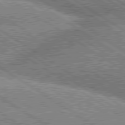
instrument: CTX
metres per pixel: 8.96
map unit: lApd
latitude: 80.1011
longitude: -151.4993
